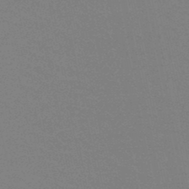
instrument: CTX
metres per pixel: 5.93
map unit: HNb
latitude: -49.2376
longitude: -49.2726
